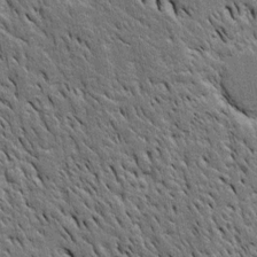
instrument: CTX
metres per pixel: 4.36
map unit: Htu
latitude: -3.5210
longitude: 151.0297
